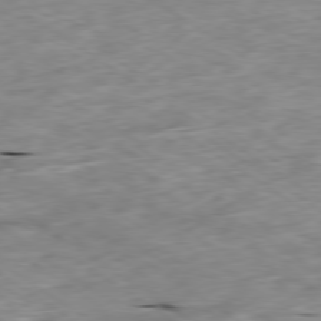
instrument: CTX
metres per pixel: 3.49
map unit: Ap
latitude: -79.6344
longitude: -91.0458
